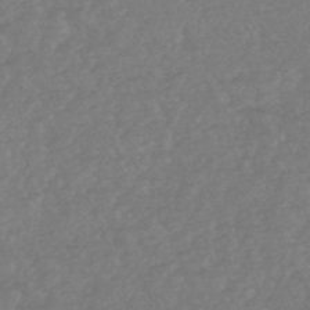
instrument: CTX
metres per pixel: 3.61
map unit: HNhu
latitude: -48.1039
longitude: 97.5966
